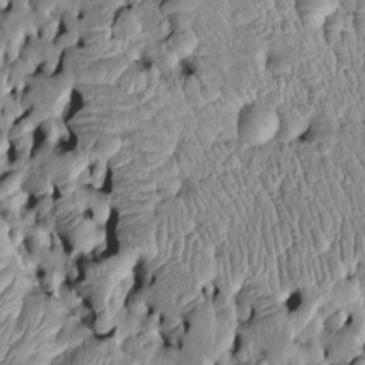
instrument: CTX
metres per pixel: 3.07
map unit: Htu
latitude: -5.7099
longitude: 157.4643
